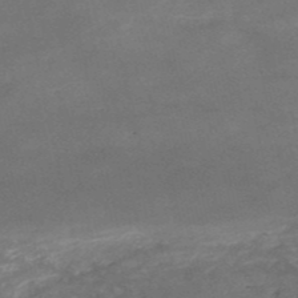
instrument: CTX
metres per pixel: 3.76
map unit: HNb
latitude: -52.2361
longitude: -41.5560
